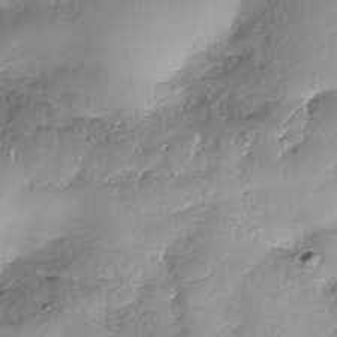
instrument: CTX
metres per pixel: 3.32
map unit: Nhe
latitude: -37.4265
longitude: -148.3467
